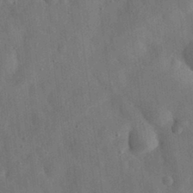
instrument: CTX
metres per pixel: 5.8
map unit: eHh
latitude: 31.2726
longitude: -77.1403
